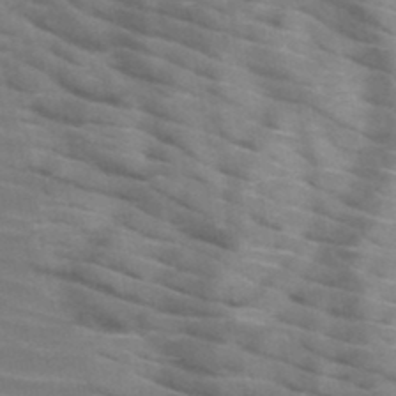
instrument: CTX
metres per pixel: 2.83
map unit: HNb
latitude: -47.0108
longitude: -45.3670
